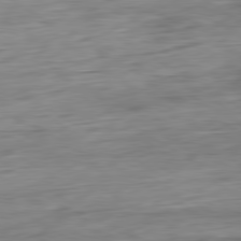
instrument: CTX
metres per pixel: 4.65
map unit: Ap
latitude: -80.6708
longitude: -68.9514
